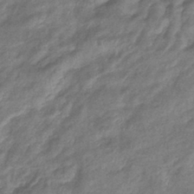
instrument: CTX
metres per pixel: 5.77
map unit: eHb
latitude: -38.8219
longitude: 78.1228
